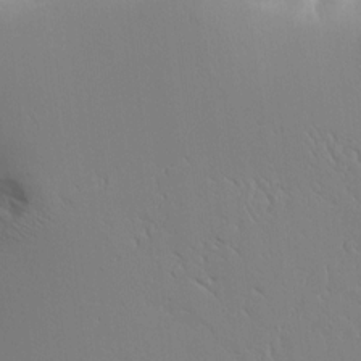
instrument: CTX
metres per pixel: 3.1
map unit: Aa
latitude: 11.7072
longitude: -127.6127
